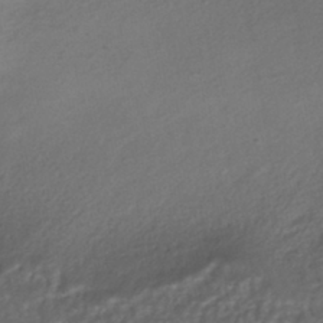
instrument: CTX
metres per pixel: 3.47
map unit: HNhu
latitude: -40.3873
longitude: 95.5966
